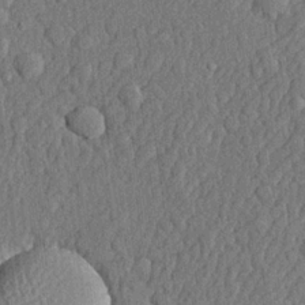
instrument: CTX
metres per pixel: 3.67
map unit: lHvf
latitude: 22.1956
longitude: 143.0675
